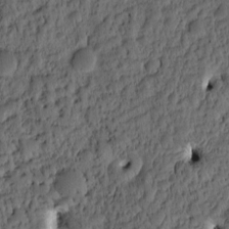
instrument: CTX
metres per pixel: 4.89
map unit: eHh
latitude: -0.8219
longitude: 15.8990
